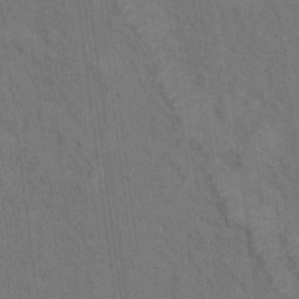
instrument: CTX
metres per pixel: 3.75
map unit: Hto
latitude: 15.4049
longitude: -36.0255
